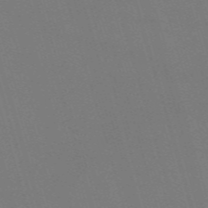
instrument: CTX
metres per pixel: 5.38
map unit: Nve
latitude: -59.4265
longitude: 60.9353
